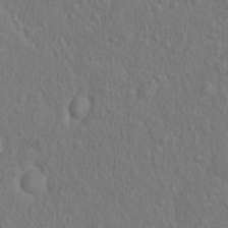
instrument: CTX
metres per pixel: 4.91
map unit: eHh
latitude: 1.6694
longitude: -56.2144
